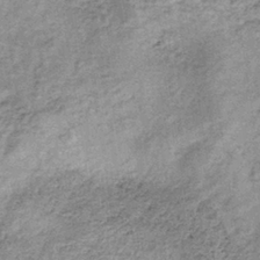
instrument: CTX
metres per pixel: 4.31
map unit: lHb
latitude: -36.9541
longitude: 66.0850
